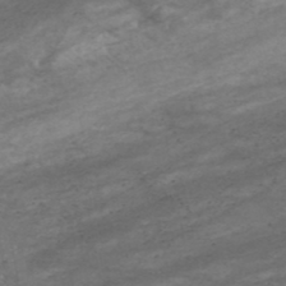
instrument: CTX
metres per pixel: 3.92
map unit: HNhu
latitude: -47.5777
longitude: 28.4251
